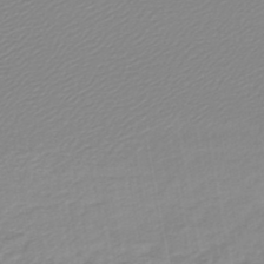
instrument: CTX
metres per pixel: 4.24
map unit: lHb
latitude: -46.0283
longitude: 70.8408
